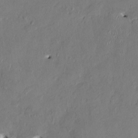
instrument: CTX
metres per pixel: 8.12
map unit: HNhu
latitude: 1.6505
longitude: -5.3293
